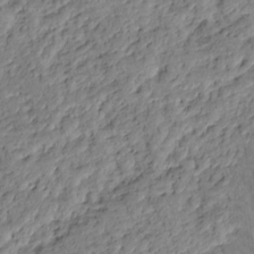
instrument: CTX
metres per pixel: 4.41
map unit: HNhu
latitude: -20.7652
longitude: 85.6721
